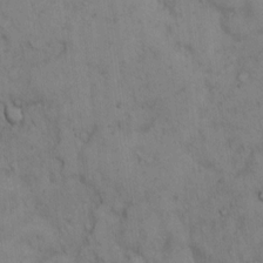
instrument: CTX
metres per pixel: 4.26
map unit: Hto
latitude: 12.1011
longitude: -59.7450
